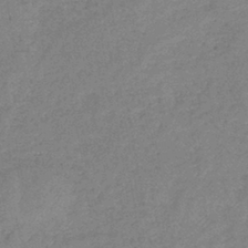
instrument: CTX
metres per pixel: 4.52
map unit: eHb
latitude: -40.6896
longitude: 79.7477
